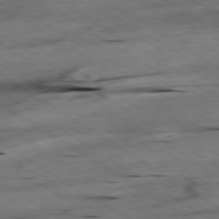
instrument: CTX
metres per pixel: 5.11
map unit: Hpe
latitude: -79.2754
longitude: -20.9325
